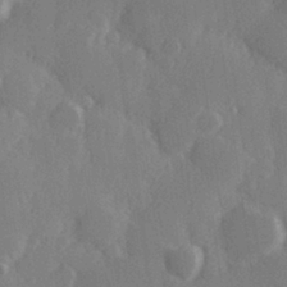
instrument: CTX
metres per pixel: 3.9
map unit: Hve
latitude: 27.6316
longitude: 150.3495
